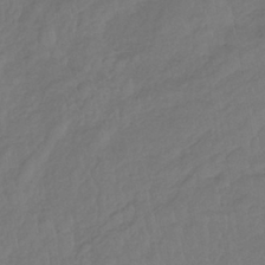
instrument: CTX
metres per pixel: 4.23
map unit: lHb
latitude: -39.4455
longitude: 70.9731
